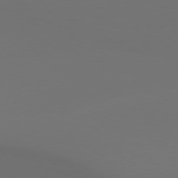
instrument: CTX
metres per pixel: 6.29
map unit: Hpe
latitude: 76.7246
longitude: -131.9340
